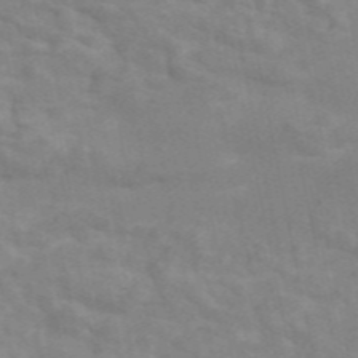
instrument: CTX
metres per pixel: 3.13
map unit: ANa
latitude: 46.4412
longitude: 25.6344
